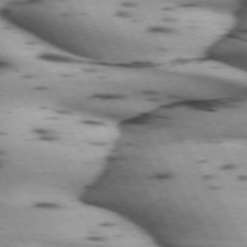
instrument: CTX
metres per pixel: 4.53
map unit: lApd
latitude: 71.7449
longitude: -52.4412
